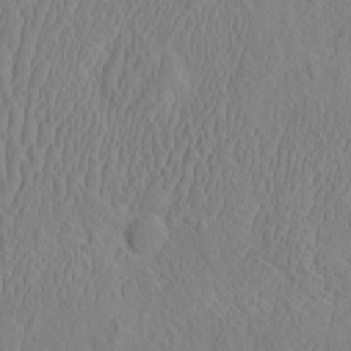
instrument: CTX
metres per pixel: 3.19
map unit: eHh
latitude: -2.7274
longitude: 19.1809
